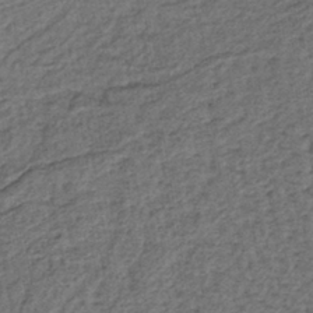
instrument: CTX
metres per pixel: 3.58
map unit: lHb
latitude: -39.0864
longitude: 62.6896
